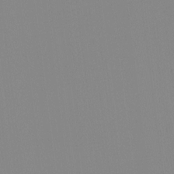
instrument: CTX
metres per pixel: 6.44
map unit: Hto
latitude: -8.1228
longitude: -49.4993
